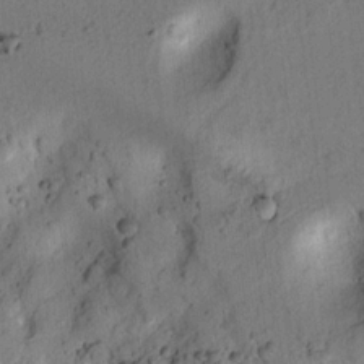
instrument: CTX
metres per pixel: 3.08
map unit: lAvf
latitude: 7.8772
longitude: 165.1809
